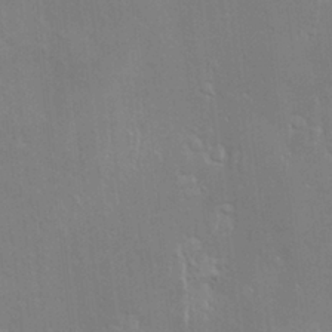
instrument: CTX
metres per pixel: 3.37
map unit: Hve
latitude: -10.9164
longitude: 174.1794
